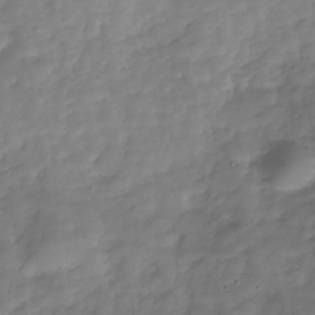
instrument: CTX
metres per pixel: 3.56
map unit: Hve
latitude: -30.1794
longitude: 93.9556
